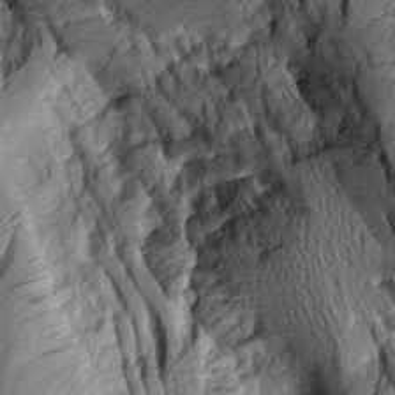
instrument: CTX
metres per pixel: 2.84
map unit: Aa
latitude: 8.5168
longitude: -128.4790
